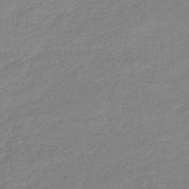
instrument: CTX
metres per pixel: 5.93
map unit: lHb
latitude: -44.4818
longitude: 69.8233
